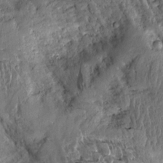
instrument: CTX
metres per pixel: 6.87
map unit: Aa
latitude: 13.6505
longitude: -139.8394
